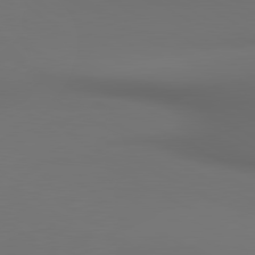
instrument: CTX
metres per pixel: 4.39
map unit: lApd
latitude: 80.5546
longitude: 154.8975
